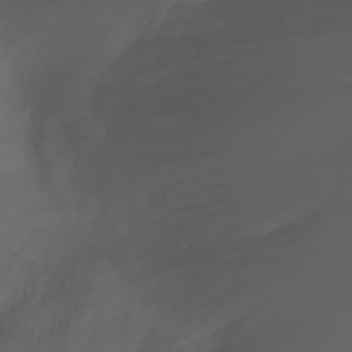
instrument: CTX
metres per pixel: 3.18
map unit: Ht
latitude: -3.7855
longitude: -61.3859
